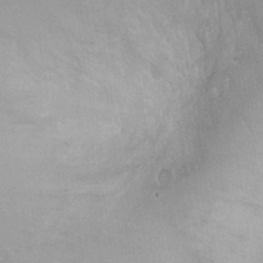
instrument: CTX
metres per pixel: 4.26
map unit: Ht
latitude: -4.2550
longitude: -19.5371
